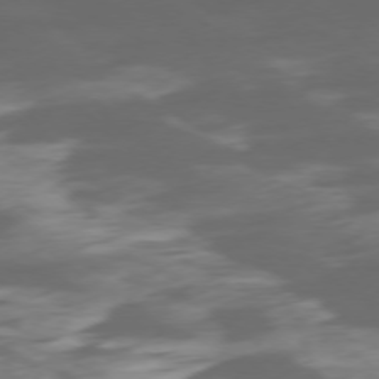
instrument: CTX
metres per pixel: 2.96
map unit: Ap
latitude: -76.6518
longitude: -78.4223
